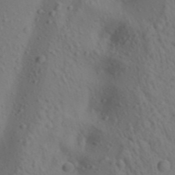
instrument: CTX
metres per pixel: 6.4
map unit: lAa
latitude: 22.5546
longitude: -138.3467
